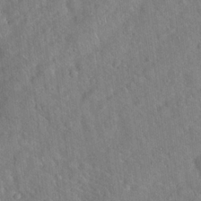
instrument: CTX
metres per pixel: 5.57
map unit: Hto
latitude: 18.9891
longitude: -53.0648
